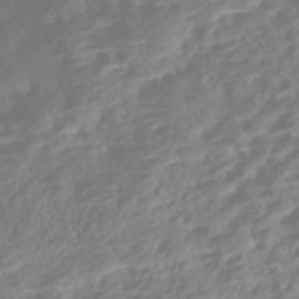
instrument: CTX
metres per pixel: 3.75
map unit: Nhe
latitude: -46.5573
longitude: 152.0094
